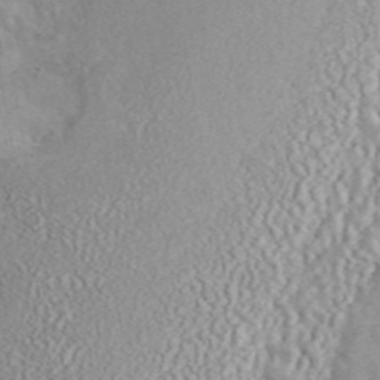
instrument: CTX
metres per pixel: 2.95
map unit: ANa
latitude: 45.4616
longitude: 36.6329
